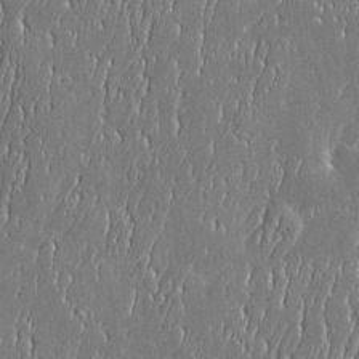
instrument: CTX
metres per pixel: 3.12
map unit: Htu
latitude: -6.3117
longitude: 175.6532
